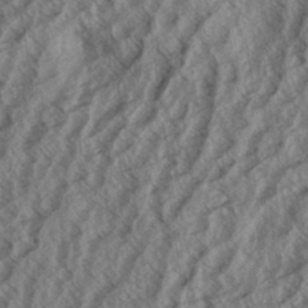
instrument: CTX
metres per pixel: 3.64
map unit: eHh
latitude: 33.8016
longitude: -140.1388
